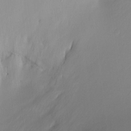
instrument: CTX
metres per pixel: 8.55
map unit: Ht
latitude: -12.3873
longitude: -49.2159
